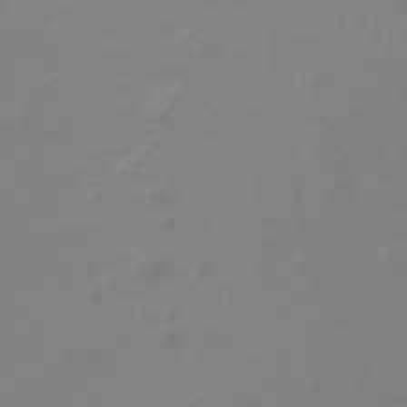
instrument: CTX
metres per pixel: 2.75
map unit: lHb
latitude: -42.0849
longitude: 60.2173
